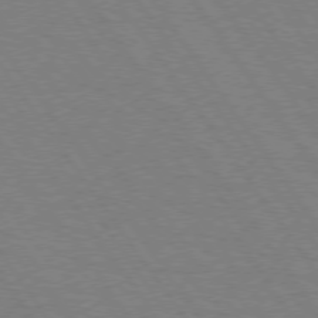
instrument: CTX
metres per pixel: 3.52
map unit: Hpe
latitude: 74.5735
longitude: -137.1215
